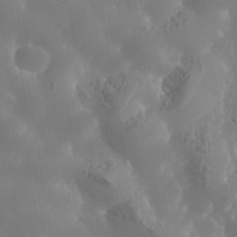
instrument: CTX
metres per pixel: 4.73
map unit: Nhe
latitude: -37.0108
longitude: -90.9514
